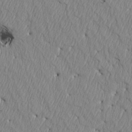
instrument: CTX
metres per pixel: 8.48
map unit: Htu
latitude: 4.2145
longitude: 151.5399
